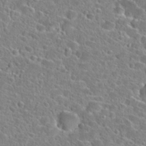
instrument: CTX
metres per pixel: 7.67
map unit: Hto
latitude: 24.7435
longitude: -46.2901
